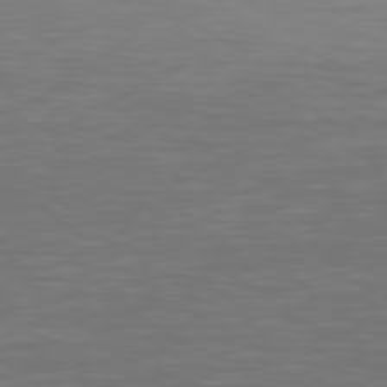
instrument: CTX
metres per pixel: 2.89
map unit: Hpe
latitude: 75.8772
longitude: -124.9513
